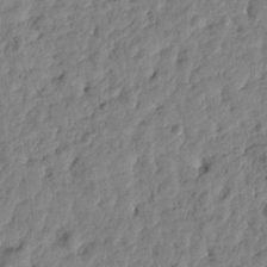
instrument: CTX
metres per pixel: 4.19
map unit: Htu
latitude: -0.9542
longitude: -179.3104
